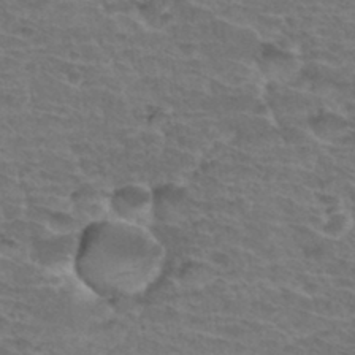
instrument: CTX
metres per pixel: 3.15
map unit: Hto
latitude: 34.1388
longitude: -44.3845
